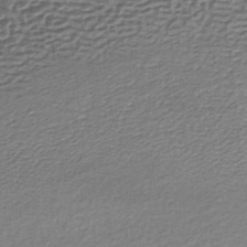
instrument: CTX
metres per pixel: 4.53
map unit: lHb
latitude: -35.2187
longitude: 60.4251
